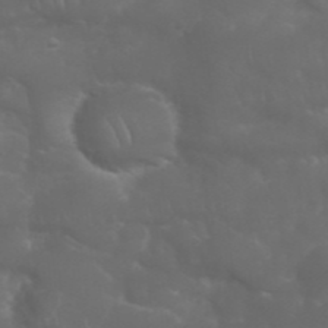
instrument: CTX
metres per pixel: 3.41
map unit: Nhu
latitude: 28.3089
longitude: -66.5356
